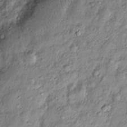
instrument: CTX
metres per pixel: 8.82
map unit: Htu
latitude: -5.1809
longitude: 159.3699
